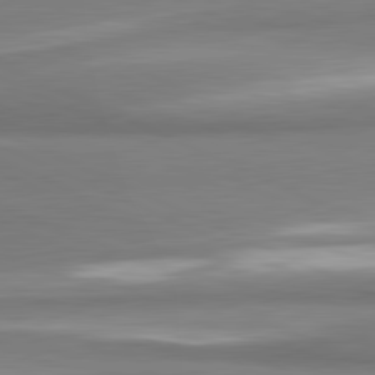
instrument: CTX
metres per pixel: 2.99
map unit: lApd
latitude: 81.6316
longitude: 166.7652
